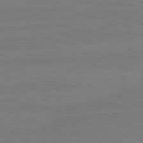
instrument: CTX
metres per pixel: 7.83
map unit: lApd
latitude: 81.7450
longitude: -179.6316
